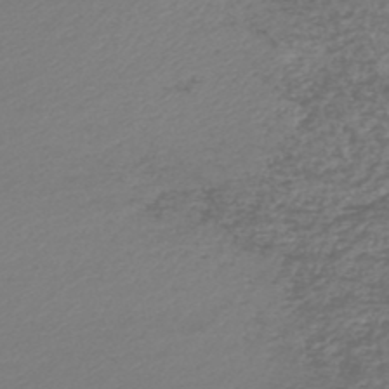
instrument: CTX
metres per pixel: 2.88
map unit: lHb
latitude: -46.0283
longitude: 68.1416
